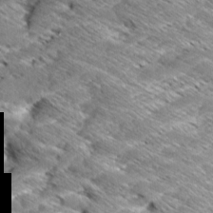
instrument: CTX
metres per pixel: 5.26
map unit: Aa
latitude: 8.9703
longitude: -134.7624
